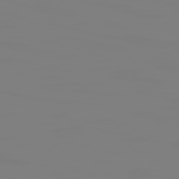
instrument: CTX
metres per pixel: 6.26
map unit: Hpe
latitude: 74.1389
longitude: -126.9892
